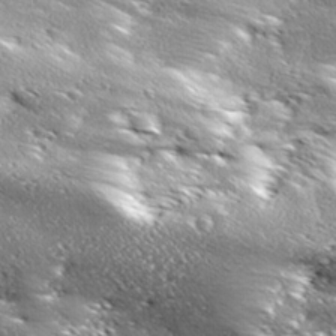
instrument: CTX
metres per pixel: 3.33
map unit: Ave
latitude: 18.4790
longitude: -136.9703
